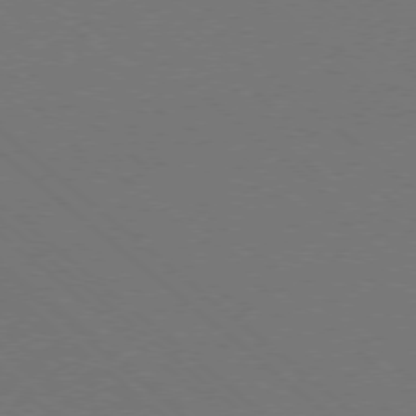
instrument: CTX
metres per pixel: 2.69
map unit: Ap
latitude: -78.3117
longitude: -90.1578
